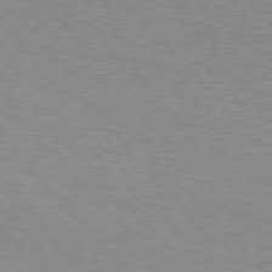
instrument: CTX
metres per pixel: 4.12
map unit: Hpe
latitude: 76.9513
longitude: -152.1011
